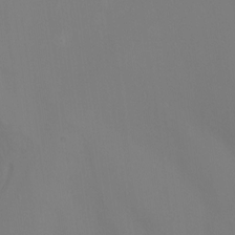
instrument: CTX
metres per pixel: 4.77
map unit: Ht
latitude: -10.5007
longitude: -46.2145
